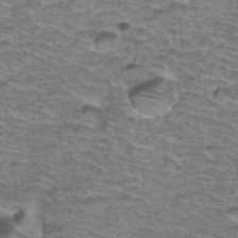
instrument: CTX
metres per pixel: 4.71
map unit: Hto
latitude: 37.7072
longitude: -43.3293
